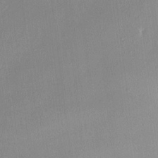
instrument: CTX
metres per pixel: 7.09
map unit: HNhu
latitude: 4.5924
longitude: 11.1242
